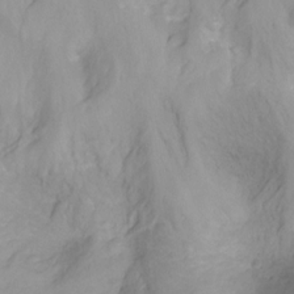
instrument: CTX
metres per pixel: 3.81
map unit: Nhu
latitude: -15.0487
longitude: -26.5168
